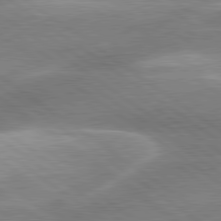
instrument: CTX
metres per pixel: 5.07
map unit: lApd
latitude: 80.3467
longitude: -119.5182
